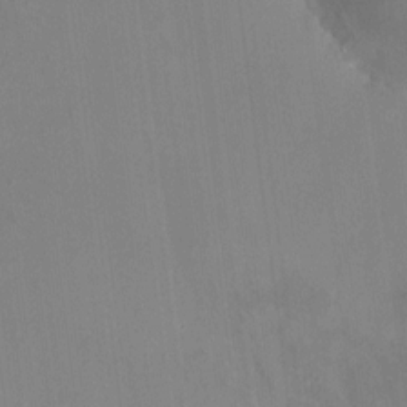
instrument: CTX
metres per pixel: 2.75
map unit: HNhu
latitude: 6.1578
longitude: 3.7477
